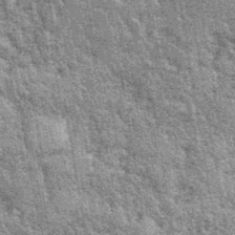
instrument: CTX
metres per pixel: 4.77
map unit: eHh
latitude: 40.4979
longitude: -55.9528
